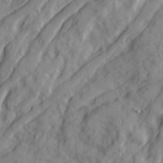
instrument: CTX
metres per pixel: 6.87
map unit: Ave
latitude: 22.6301
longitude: -132.2334
